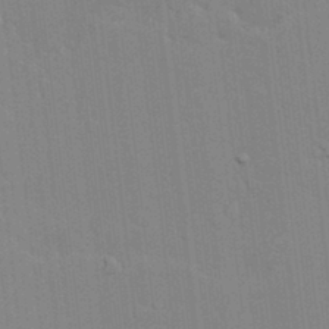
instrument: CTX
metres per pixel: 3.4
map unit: lAvf
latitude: 24.3467
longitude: -111.5371
